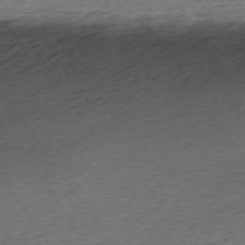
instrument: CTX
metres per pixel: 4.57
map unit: Ap
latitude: -72.9164
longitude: -68.3278
